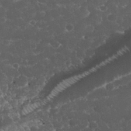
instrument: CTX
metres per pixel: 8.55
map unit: eHh
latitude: 33.5371
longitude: -63.7828
